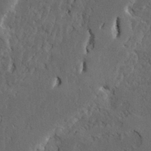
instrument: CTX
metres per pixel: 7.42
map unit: Ave
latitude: 23.3104
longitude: -130.6869
